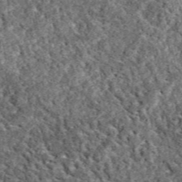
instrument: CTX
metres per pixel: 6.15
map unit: eAb
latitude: 38.3089
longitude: 110.2739
